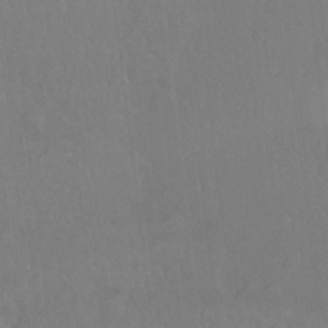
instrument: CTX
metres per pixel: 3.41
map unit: Hto
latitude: -8.1984
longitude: -46.8569
